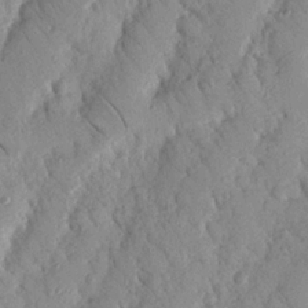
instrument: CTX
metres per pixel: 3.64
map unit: Nhu
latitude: 19.1781
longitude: -77.7260
